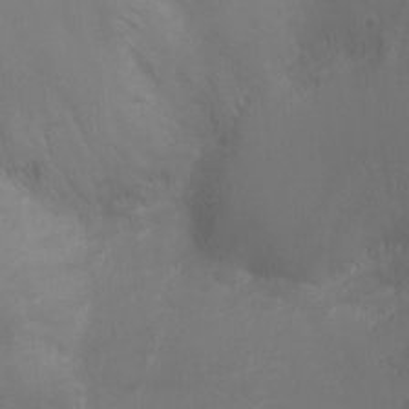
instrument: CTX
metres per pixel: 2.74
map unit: Ht
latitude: -1.0109
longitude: -18.2522
